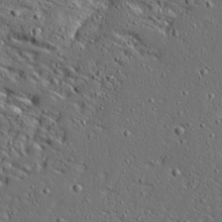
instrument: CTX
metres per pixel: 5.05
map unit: Ave
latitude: 14.0444
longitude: -138.3845
